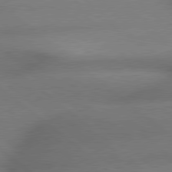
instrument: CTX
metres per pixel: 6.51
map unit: lApd
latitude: 79.3482
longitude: -166.5734
